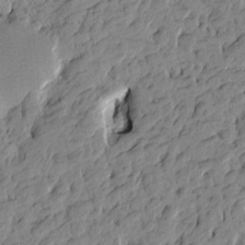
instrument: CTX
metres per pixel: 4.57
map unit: Htu
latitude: -4.1039
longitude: -175.9339
